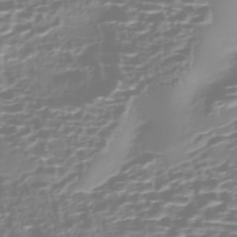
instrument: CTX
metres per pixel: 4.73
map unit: Nhe
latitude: -45.7856
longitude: 153.9556
